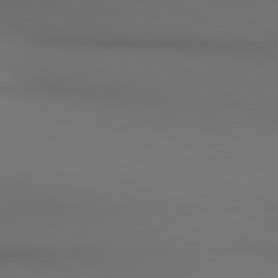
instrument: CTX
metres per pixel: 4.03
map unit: lApd
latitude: 80.5357
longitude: 140.5196
